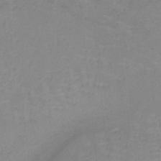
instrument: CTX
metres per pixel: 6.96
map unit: lHb
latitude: -40.6329
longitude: 65.3699
